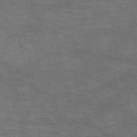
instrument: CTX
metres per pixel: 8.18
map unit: HNb
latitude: -53.8422
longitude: -43.4615
